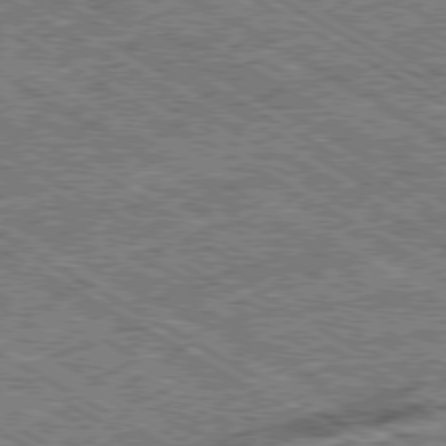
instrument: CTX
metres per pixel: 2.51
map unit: Ap
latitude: -80.0283
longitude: -79.1970
